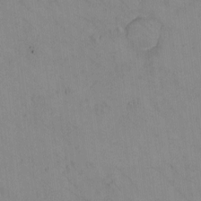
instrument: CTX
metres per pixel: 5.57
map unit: eHh
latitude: -9.4454
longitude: -67.9150
